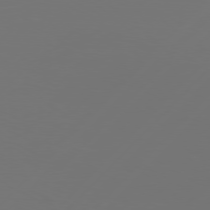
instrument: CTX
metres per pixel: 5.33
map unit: Hpe
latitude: 76.8947
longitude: -137.3293
